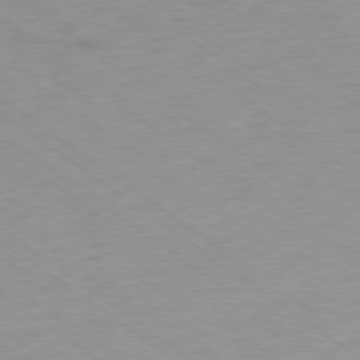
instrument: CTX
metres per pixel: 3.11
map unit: Ap
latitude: -78.9352
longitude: -96.5546
